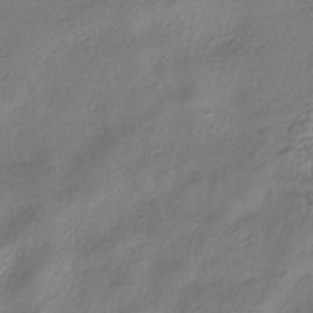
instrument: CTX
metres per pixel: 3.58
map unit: ANa
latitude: -37.2187
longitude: 94.7841
